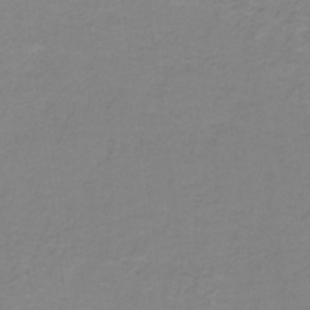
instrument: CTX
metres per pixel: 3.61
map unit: eAb
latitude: -36.1039
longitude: 53.1431
